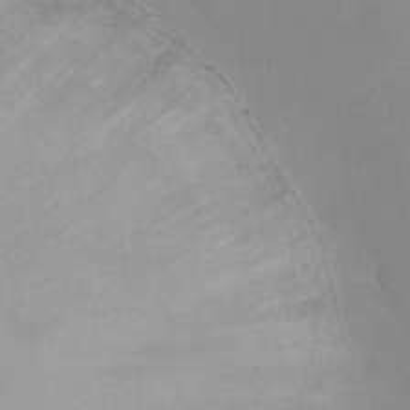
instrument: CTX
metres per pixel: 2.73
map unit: Ht
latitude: 1.1214
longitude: -35.8016
